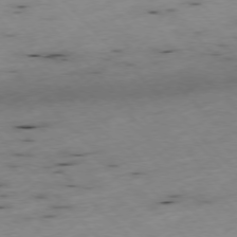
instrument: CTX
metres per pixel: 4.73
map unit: Ap
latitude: -77.1053
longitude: -60.4412
